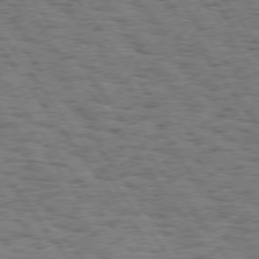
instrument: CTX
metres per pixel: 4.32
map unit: Hpe
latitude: 74.7435
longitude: -134.7246
